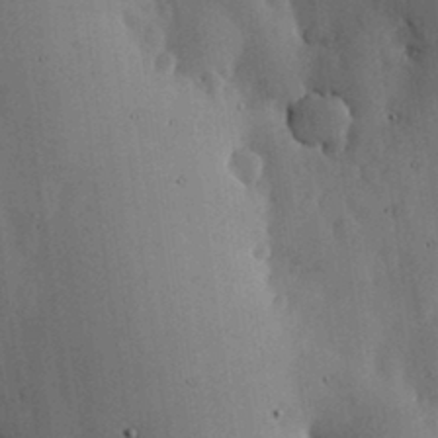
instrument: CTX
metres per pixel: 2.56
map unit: lHvf
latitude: 17.8961
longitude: -114.1766
